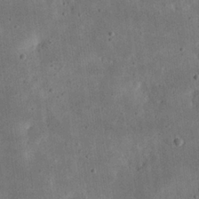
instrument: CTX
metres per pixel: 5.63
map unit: eHh
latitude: 23.1403
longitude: -68.6869
